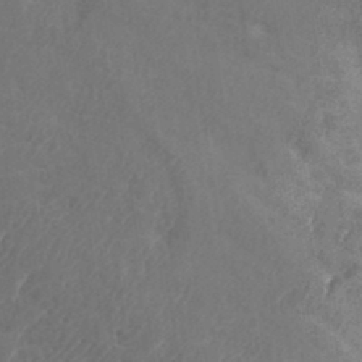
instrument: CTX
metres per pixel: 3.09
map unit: eHh
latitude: 35.5560
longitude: -137.7450
